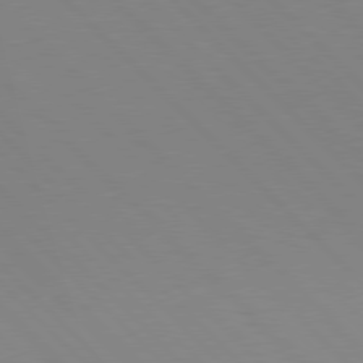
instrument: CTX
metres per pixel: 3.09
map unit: Hpe
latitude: 77.5371
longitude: -125.4615
